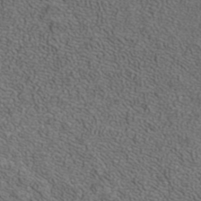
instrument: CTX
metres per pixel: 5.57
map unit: ANa
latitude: 37.4238
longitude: 17.3510
